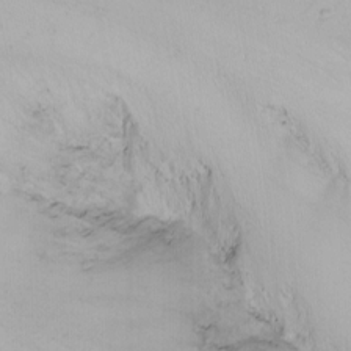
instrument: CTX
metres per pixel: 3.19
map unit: Nhu
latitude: -6.4629
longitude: -66.8002
